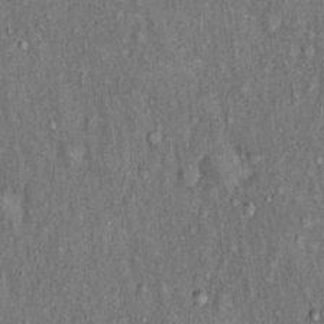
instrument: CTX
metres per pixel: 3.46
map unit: Hto
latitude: 15.5372
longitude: -61.1592
